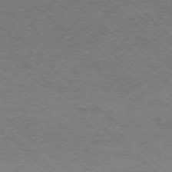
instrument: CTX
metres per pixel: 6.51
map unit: Ap
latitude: -75.7100
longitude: -79.3104
